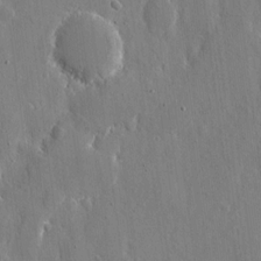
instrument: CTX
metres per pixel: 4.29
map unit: eHh
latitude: 9.8961
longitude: -69.7639
